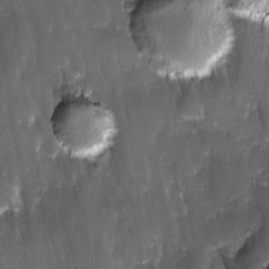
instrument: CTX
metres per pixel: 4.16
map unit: Ave
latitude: -11.4832
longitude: -120.2712
